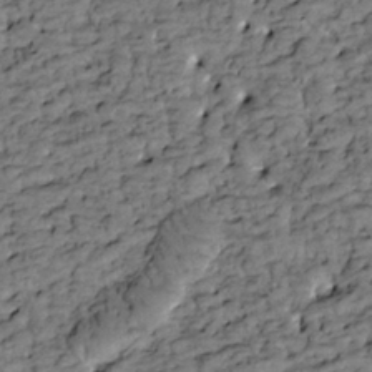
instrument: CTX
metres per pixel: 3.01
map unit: Htu
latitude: -3.1053
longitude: 173.6344
